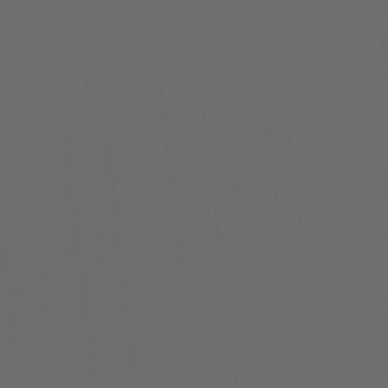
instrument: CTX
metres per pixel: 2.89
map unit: Ht
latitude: -0.3685
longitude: -46.5735
